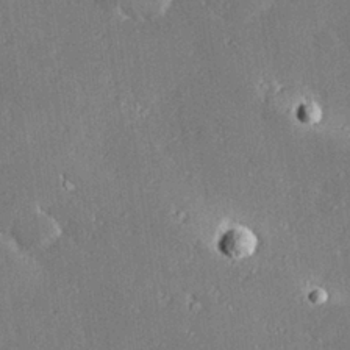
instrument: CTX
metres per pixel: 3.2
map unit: Hve
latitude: 28.1578
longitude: -93.4426
